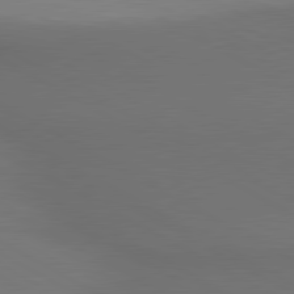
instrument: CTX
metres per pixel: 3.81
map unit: lApd
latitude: 80.5168
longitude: 140.6140
